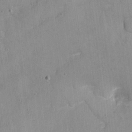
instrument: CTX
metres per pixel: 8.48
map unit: eHh
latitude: 4.2900
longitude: -69.2915
